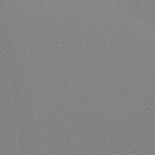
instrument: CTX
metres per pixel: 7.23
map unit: lHb
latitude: -45.6155
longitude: 57.0486
